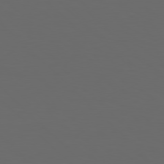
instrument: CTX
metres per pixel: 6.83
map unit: Hpe
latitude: 77.2915
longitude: -168.2334
